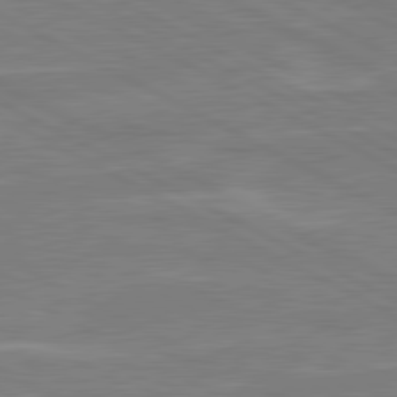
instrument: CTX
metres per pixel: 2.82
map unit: lApd
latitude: 80.6868
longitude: 121.1053
